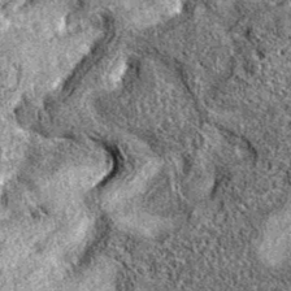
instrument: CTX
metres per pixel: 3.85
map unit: eAb
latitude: 37.0458
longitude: 106.1795
